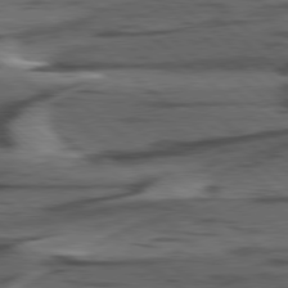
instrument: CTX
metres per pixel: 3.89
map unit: lApd
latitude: 78.8002
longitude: -49.2726
